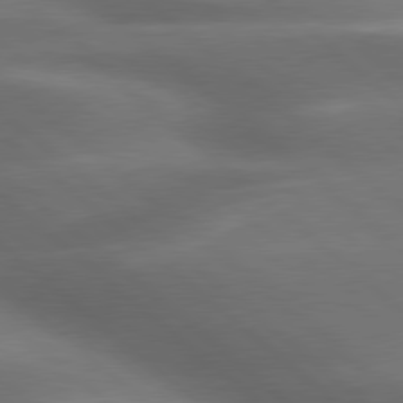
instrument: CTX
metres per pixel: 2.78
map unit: lApd
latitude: 79.3104
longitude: -117.2348
